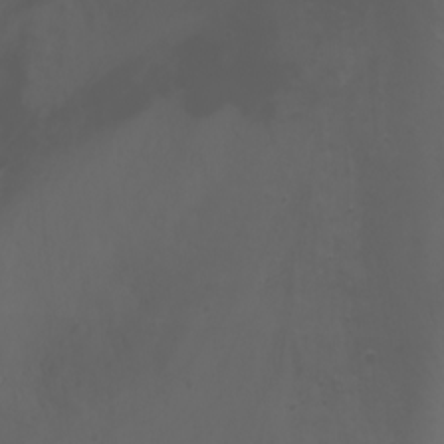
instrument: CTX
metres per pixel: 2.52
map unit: Nhu
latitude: -1.7856
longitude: -76.8569
